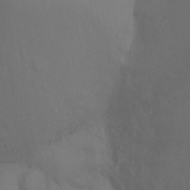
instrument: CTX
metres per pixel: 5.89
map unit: Ht
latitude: 2.5734
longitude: -28.1200
